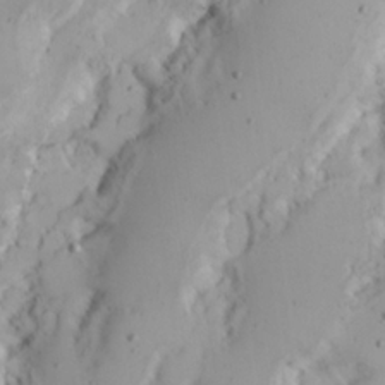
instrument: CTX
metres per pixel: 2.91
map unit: Nhu
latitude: 17.7639
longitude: -73.7072
